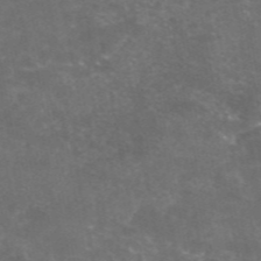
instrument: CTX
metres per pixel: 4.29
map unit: eAb
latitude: 46.8758
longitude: 124.7274
